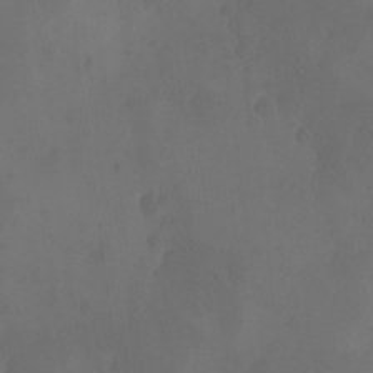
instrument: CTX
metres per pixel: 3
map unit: Ave
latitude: 12.4034
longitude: -105.4994
